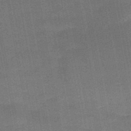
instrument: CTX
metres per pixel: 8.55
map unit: HNb
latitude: -47.8611
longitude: -39.2726
